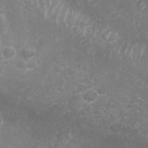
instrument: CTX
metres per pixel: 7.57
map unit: Nhu
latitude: 27.1592
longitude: -63.8962
